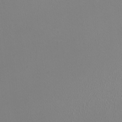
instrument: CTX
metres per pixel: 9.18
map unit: HNhu
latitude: -0.8408
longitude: 0.1417
